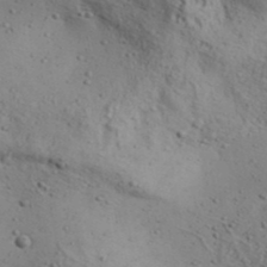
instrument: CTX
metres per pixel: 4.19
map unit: Aa
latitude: 31.4049
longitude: -134.9702
